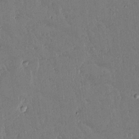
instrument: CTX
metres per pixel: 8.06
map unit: lAvf
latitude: 14.5168
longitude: -127.6127
